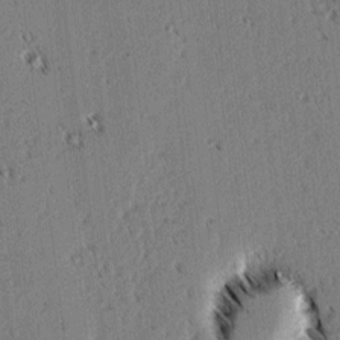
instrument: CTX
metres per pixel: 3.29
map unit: lAvf
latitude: 2.1955
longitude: -105.6694
